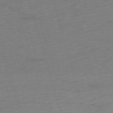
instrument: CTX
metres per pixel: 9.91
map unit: Ap
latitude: -76.5574
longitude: -72.6491
